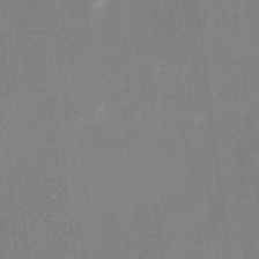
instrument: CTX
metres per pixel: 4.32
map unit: Nhu
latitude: -27.3131
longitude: -71.2159
